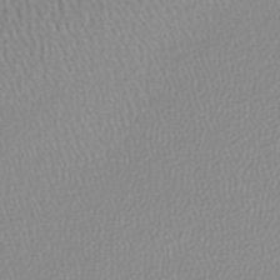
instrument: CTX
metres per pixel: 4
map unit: lHb
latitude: -44.1039
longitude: 72.4818
